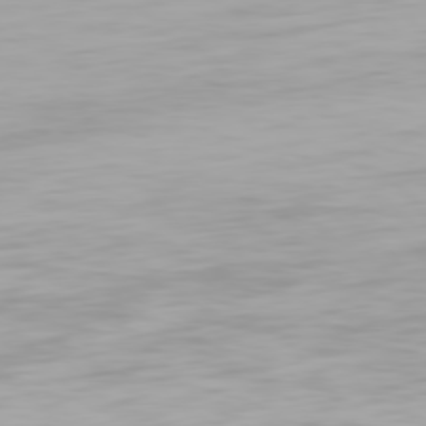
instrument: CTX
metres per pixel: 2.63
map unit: Hpe
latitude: 77.6505
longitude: -165.7261
